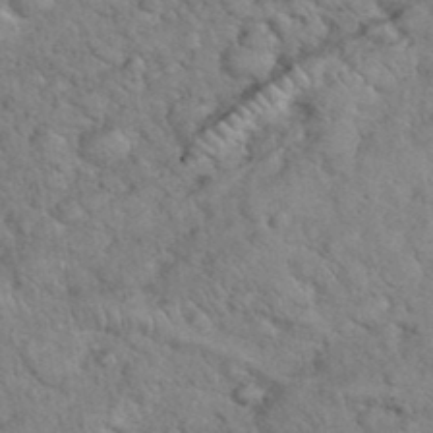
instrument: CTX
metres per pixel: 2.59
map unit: eHh
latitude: 37.3293
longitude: -65.3860
